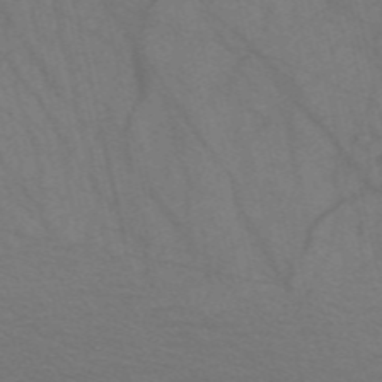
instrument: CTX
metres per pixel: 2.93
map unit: Nve
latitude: -57.2565
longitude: 54.4629
